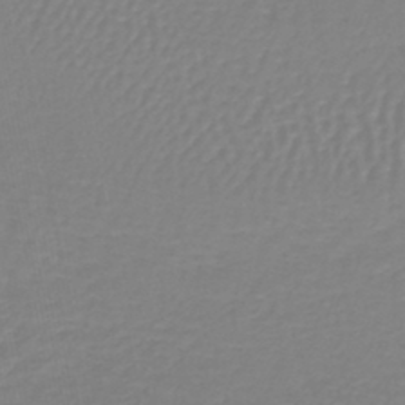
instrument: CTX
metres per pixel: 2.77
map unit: lHb
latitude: -41.9745
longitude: 63.2942
